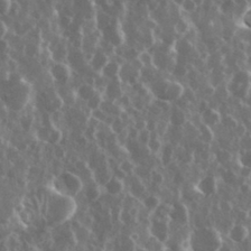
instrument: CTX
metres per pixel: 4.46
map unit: eHh
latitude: 34.4223
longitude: -58.5924
